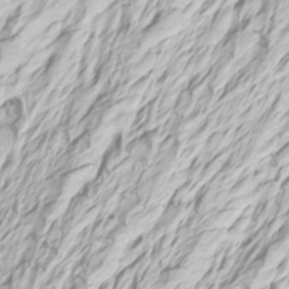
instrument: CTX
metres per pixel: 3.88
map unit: Htu
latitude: -6.5385
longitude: -71.9717
